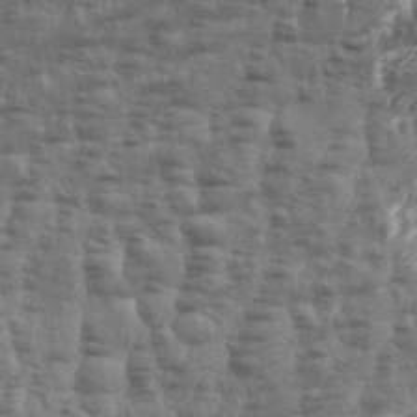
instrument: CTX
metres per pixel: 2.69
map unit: Aa
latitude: 34.6868
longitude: -135.9528
